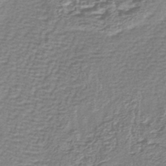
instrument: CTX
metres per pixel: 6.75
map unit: lHb
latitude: -43.3320
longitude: 78.6140
